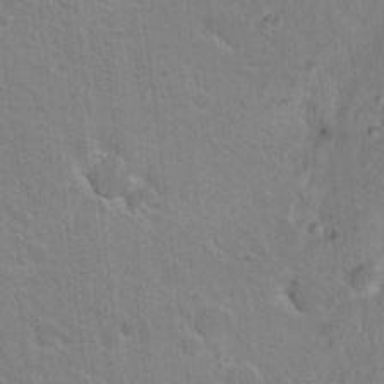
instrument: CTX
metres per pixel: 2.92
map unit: Nhu
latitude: 16.9703
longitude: -30.9892
